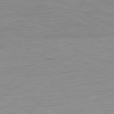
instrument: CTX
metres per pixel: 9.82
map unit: Ap
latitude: -81.6911
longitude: -77.3670
